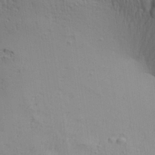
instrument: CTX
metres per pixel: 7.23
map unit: Aa
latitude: 28.1955
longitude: -138.7057
